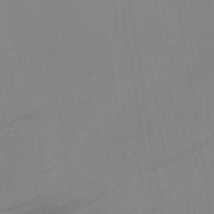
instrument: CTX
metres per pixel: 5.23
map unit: lHb
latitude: -41.2754
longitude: 74.6897
